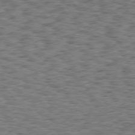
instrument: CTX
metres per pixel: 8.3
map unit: Hpe
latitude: 75.8205
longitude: -134.6112
